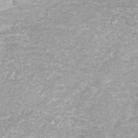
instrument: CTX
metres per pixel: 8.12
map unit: Nhe
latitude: -37.7666
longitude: -112.6490
